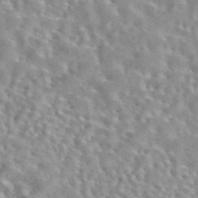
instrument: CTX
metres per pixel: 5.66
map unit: eAb
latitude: 44.3089
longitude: 112.3684
